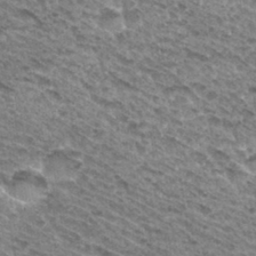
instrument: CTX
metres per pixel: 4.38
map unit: Hto
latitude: 31.9151
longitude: -46.8002
